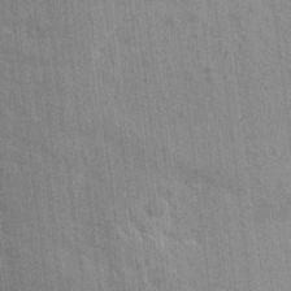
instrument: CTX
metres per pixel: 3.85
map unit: Aa
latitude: 15.0837
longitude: -145.3293
